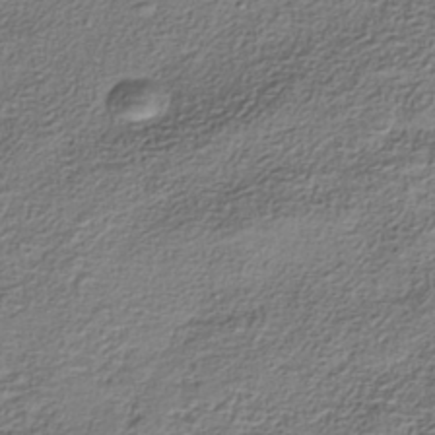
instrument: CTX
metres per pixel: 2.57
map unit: HNhu
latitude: -39.8423
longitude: 107.5022
